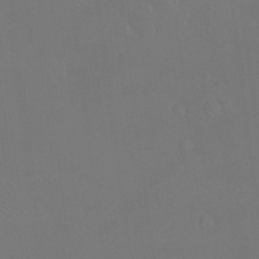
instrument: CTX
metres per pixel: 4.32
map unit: Ht
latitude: -7.6344
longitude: -37.0648
